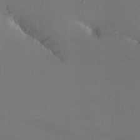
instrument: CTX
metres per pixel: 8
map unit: Nhu
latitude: -11.1431
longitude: -75.3104
